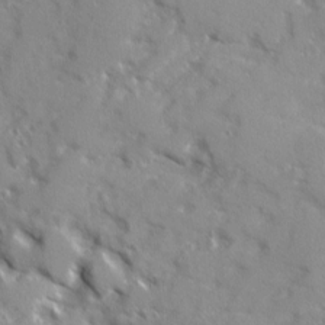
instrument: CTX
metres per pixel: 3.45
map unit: Ave
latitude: 12.8380
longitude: -101.7072
